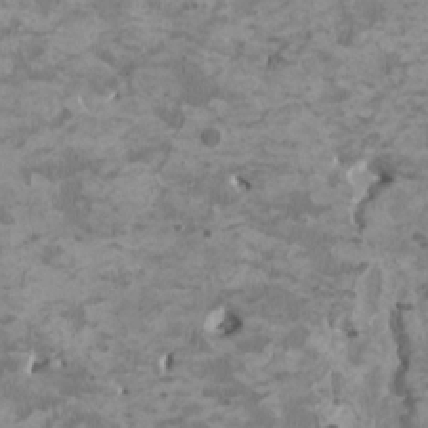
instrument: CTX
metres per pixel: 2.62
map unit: HNhu
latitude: 3.4237
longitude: -3.2537
